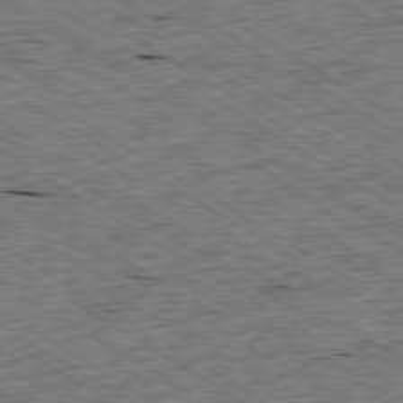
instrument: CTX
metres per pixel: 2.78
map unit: Ap
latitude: -79.5966
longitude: -79.7639
